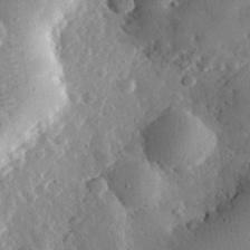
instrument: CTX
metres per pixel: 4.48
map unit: lHvf
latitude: 32.5546
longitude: -84.3278
